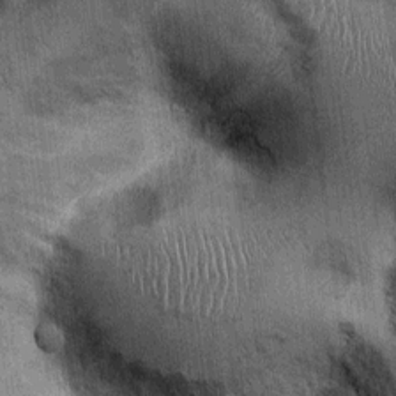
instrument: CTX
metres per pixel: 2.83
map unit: Ht
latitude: -0.2740
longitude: -12.7624
